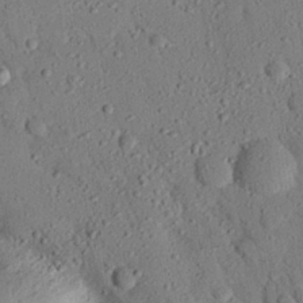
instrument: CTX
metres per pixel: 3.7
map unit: eHh
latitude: 26.2901
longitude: -79.0837
